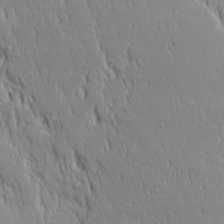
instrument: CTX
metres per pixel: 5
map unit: Ave
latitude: 22.3278
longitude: -135.4615
